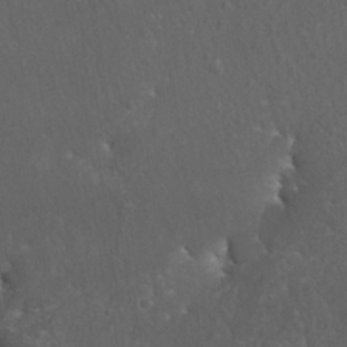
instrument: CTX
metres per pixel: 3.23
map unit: Nhu
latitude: 28.4412
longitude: -65.9906
